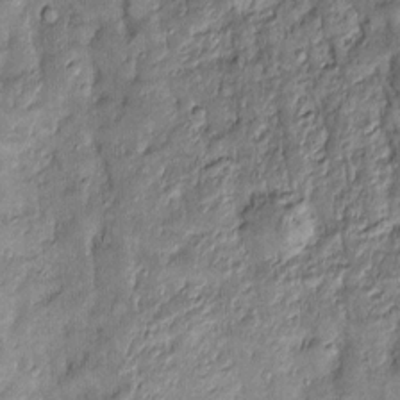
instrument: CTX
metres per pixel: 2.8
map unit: Htu
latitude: -6.7463
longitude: 158.5763
